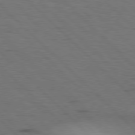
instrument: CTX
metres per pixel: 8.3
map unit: Hpe
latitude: 77.4804
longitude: -155.0647
